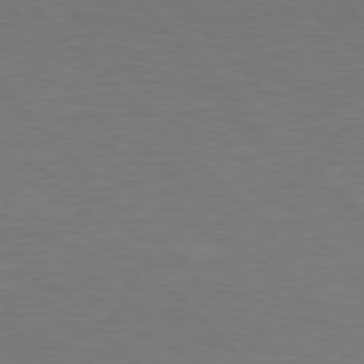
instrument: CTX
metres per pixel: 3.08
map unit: Hpe
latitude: 77.7449
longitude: -163.9906
